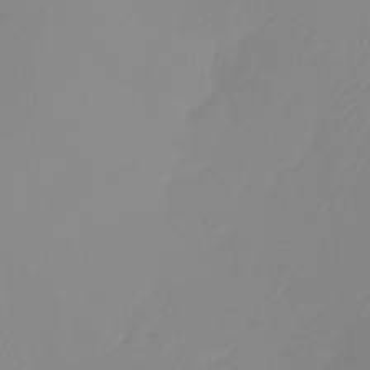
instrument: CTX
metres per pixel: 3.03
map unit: Htu
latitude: -13.8045
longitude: -49.8772
